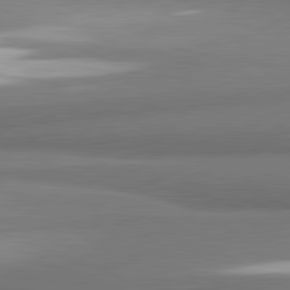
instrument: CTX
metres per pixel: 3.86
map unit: lApd
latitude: 81.9150
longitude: 173.4265
